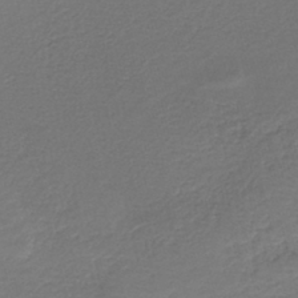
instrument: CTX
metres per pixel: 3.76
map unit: HNb
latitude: -41.8233
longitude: 50.4629
